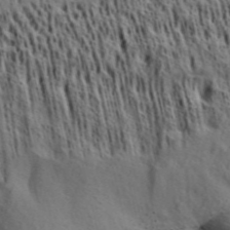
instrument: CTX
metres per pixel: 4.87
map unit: Aa
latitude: 32.0822
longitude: -136.1578
